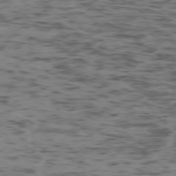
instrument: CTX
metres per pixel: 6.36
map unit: Ap
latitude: -75.4644
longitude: -79.2159
